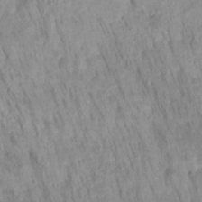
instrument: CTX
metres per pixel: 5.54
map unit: HNhu
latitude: -27.3887
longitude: 72.9541
